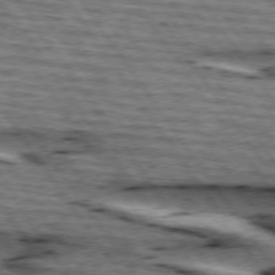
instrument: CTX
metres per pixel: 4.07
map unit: lApd
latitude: 74.6868
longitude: -73.2159
